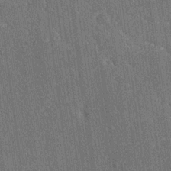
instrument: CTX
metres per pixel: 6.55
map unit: Ave
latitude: 20.3090
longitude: -137.4049
